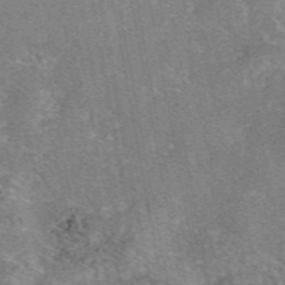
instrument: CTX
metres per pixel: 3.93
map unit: eAb
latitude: 47.1215
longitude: 103.4832
